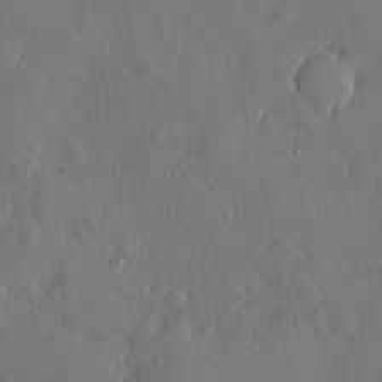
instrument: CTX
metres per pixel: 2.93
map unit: eHh
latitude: 4.6679
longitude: -74.9703
